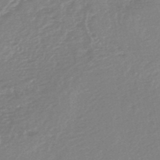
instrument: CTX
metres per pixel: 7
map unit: HNb
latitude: -48.5385
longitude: 58.0283
